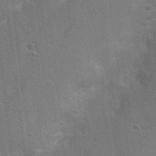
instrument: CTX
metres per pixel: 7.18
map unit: Nhu
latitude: 4.0633
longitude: -25.4048
